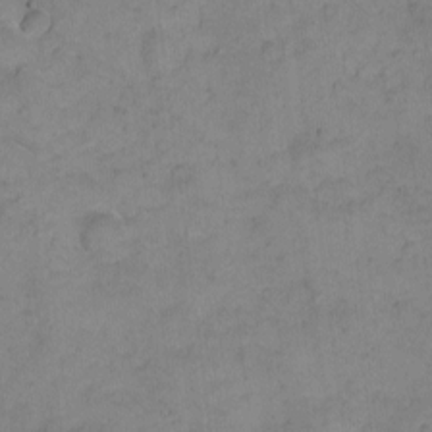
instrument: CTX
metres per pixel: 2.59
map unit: eHh
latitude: -8.9164
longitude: -65.8205
